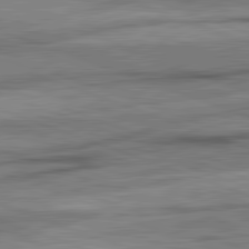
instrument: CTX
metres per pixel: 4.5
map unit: lApd
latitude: 82.3278
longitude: -162.6680
